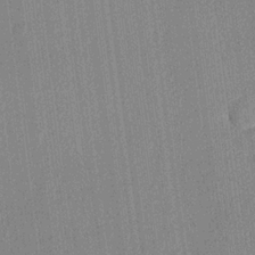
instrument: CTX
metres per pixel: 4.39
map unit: lHvf
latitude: 21.4238
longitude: 141.7289
